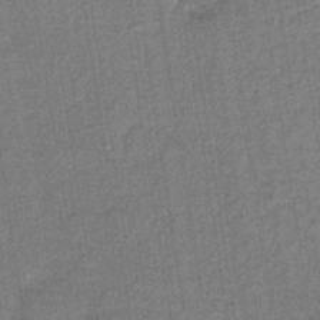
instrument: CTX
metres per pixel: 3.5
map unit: lHb
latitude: -35.9367
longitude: 62.8030
